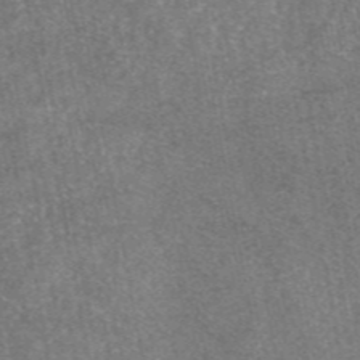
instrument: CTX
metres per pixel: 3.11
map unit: eAb
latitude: 47.4994
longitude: 108.4818
